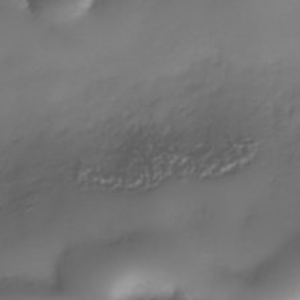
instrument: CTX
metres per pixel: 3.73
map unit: Nhe
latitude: -37.9367
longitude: -112.2144
